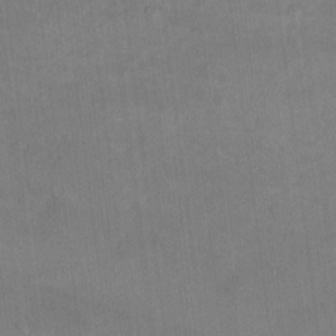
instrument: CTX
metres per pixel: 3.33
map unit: Ht
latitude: 8.6113
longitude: -35.9906
